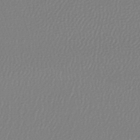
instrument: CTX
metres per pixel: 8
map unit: lHb
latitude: -45.9556
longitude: 71.1431
